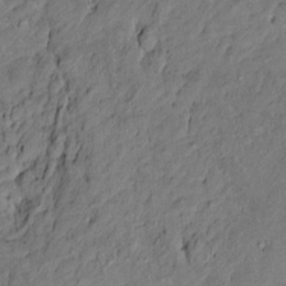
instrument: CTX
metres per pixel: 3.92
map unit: Htu
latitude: -10.0472
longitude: 177.1242
